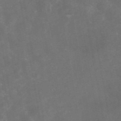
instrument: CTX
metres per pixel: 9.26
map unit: eAb
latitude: 46.1200
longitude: 126.1227
